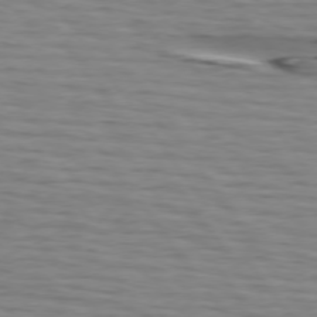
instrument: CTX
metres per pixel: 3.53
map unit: lApd
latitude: 74.8947
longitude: -71.9339
